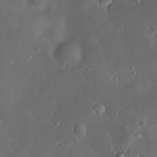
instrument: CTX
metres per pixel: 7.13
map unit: Hve
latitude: -10.5385
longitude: 174.8407
